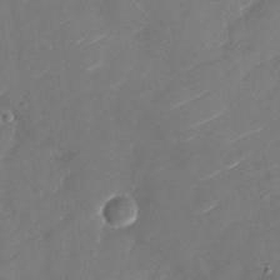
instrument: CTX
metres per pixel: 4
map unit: Nhu
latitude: -29.2565
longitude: -73.0837
